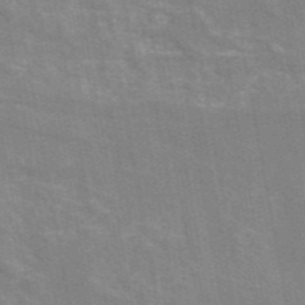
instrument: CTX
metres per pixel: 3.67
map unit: eAb
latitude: 46.5357
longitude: 117.0108
